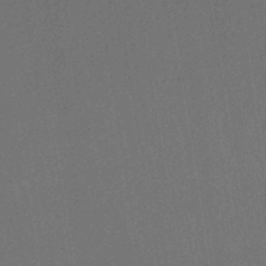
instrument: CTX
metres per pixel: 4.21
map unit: HNhu
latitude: -42.3873
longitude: 94.4440
